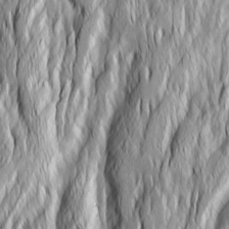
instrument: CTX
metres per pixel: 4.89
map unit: Ave
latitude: 14.8380
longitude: -135.0269
